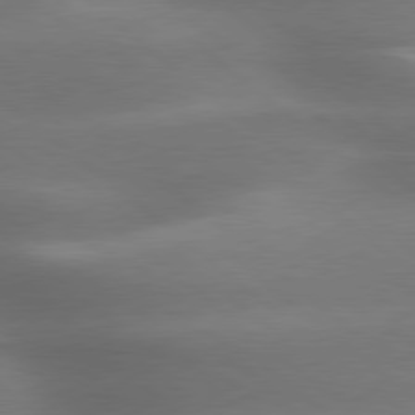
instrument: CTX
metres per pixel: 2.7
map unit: lApd
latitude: 79.3860
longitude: -117.4993
